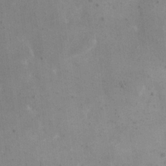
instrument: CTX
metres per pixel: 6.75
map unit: eHh
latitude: 20.6680
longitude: -64.7624
